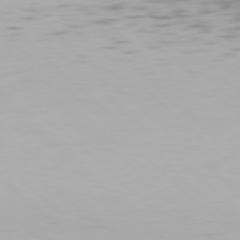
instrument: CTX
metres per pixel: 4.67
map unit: Hpe
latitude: 77.4237
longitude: -162.8569
